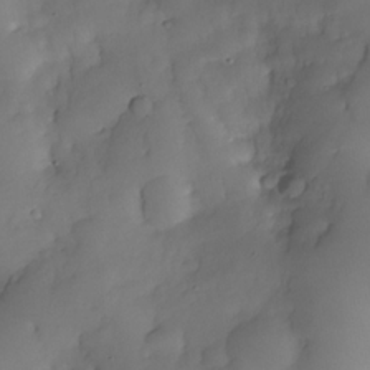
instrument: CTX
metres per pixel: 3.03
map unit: Nhe
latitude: -34.0472
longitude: -144.4979
